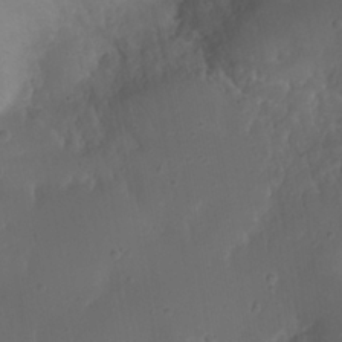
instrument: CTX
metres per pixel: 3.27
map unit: Nhu
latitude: 21.7072
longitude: -72.5168
